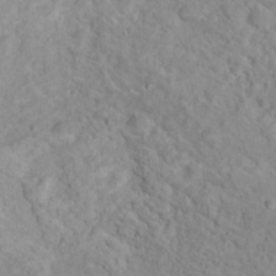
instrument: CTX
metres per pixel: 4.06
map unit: Nhu
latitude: 16.4979
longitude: -31.5749
